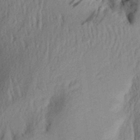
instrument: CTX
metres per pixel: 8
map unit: Aa
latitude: 29.8394
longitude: -136.0444
